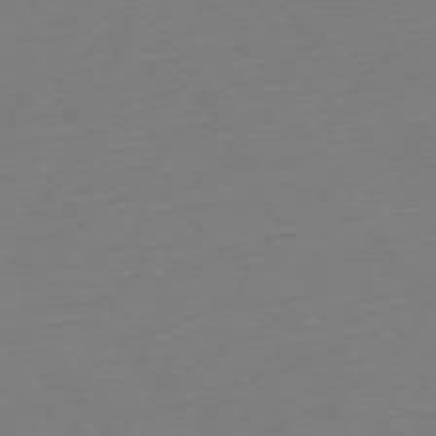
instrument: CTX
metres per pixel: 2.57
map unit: Ap
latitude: -77.3510
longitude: -91.8583
